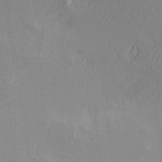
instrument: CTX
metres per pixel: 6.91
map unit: Hve
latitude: 13.1592
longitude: -91.5749
